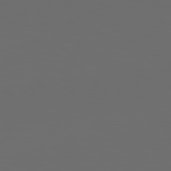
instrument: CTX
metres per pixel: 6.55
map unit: Hpe
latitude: 76.4601
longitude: -140.9324
